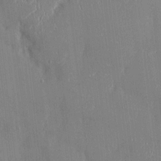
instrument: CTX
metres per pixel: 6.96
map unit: HNhu
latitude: -1.1432
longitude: -7.7827
